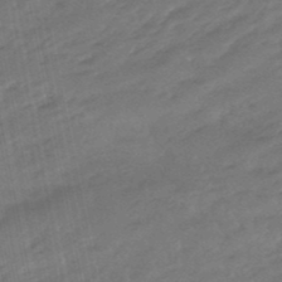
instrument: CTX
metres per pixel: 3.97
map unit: eHb
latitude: -48.1795
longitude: 86.3684
